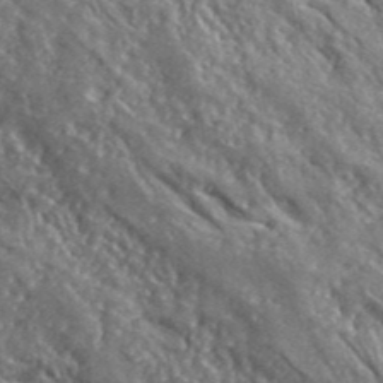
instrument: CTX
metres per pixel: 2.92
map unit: lHvf
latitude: 42.1200
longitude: -89.8773
